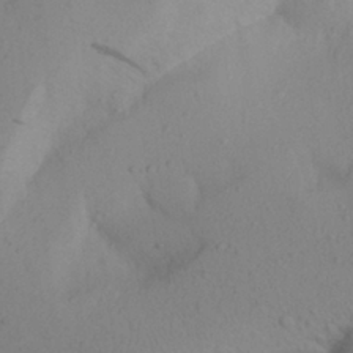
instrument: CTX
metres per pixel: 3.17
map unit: Aa
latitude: 27.9717
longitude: -147.6883
